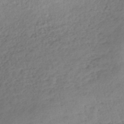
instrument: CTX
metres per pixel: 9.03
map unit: lHb
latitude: -38.8975
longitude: 68.1794
